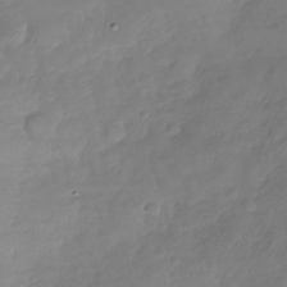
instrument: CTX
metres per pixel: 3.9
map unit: Nhu
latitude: -29.3510
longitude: -58.7624
